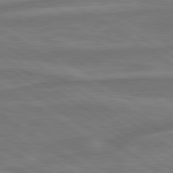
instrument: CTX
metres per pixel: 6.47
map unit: lApd
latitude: 79.7450
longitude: -172.1955
